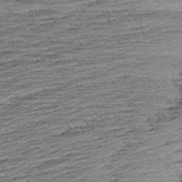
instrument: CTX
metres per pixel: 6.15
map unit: Aa
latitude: 8.5546
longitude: -140.0255
